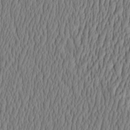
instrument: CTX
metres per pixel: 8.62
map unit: HNhu
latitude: -3.6154
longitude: 13.6155
